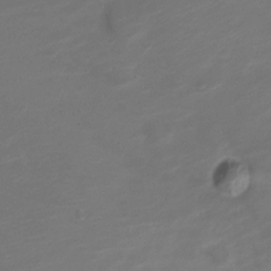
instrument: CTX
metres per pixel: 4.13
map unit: Nve
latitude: -21.0297
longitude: 105.6533
